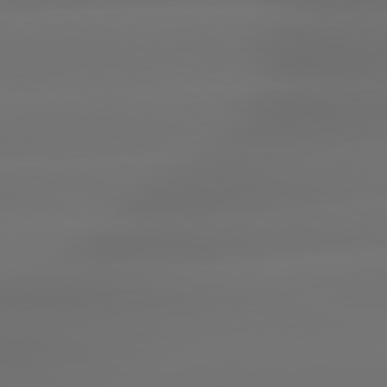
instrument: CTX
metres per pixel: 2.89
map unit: lApd
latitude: 79.4049
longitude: -137.7828
